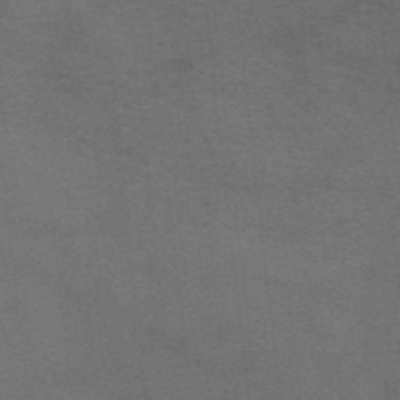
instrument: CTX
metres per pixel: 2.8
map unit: HNb
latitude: -46.2172
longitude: -45.6505
